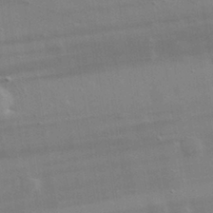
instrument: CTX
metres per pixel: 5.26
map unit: lHvf
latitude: 31.8017
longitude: -89.5560
